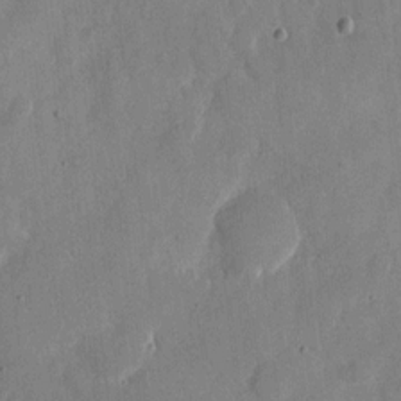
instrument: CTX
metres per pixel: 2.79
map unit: eHh
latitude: 12.1578
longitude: -68.2145
